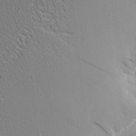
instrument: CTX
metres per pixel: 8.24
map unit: Nhu
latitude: 0.6868
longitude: -78.0822
